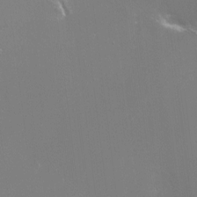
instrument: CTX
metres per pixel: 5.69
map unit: HNhu
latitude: -0.5196
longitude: 4.5196
